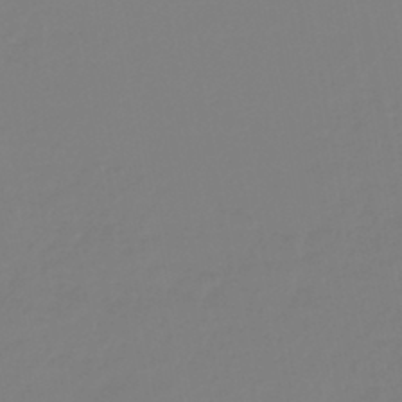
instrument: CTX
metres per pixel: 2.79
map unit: lHb
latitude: -42.5006
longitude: 75.7856
